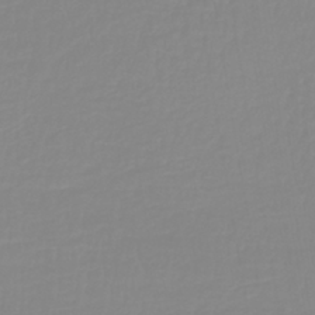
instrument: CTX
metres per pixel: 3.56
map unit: lHb
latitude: -40.6518
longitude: 60.1039
